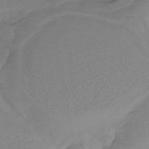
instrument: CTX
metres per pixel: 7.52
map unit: eHb
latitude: -41.7100
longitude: 84.6518
